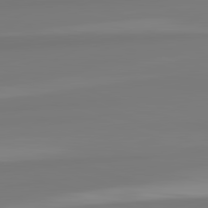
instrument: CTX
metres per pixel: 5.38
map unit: lApd
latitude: 82.6301
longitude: 172.4629
